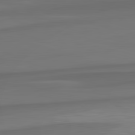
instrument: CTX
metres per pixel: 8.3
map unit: lApd
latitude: 82.5734
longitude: 137.1809
